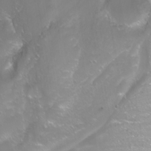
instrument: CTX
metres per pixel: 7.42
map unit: Nhu
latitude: -11.1620
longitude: -65.9717
